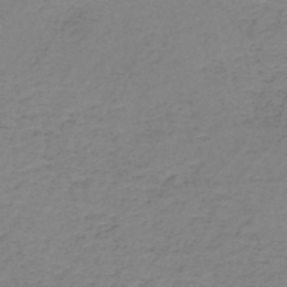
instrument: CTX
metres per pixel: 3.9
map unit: HNb
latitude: -50.1228
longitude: -51.1403
